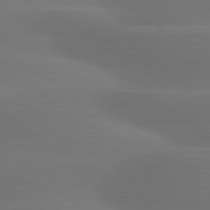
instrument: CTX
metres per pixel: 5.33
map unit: lApd
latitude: 79.6316
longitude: -90.9892
